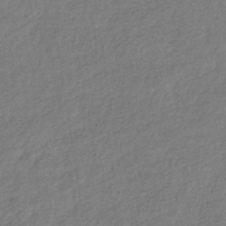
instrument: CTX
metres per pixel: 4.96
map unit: lHb
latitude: -40.1606
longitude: 73.7477
